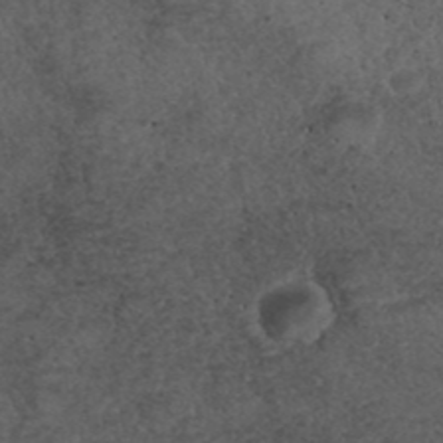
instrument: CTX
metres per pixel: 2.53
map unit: ANa
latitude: 39.7450
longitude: 18.7841
